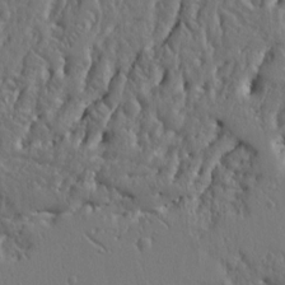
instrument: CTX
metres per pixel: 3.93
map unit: Ht
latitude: 10.2334
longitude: -76.6868
